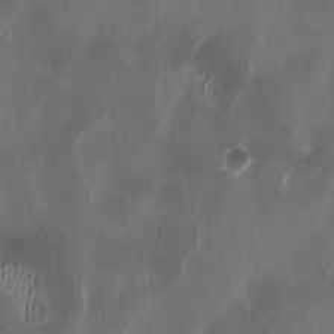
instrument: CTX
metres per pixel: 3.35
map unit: HNhu
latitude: 1.3859
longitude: -3.6694
